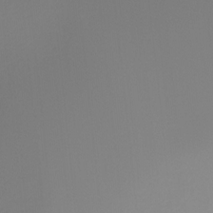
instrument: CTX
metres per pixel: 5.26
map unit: Ht
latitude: -15.7100
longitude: -49.1592
